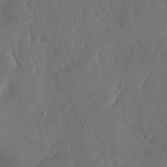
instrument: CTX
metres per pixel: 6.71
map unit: eHh
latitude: 18.4979
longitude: -65.9717
